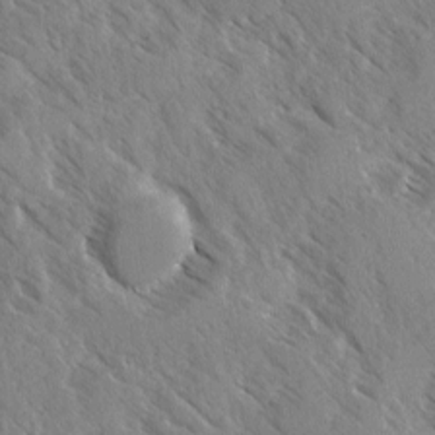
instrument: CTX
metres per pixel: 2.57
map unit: Ave
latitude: -1.5022
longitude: -111.7639
